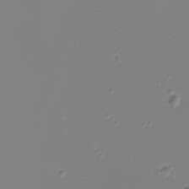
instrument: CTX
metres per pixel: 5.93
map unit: eHh
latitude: -5.1242
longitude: -84.8002
